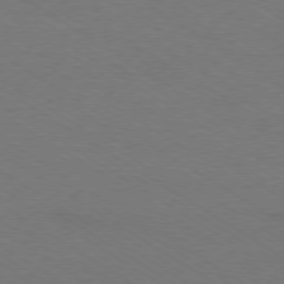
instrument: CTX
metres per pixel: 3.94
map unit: Ap
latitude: -79.1620
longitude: -84.5168
